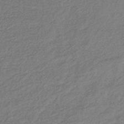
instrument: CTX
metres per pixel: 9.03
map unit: lHb
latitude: -37.1431
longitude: 71.8611
